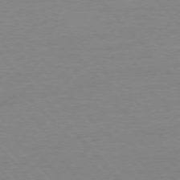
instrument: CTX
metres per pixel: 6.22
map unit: Ap
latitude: -76.5763
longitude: -93.3670
